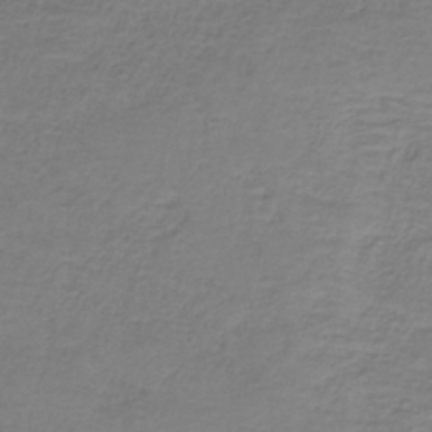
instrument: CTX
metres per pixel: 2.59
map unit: HNb
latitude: -34.9353
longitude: 53.4265
